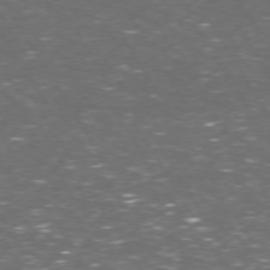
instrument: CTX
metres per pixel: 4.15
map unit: Hpe
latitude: 73.0837
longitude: -124.4034
